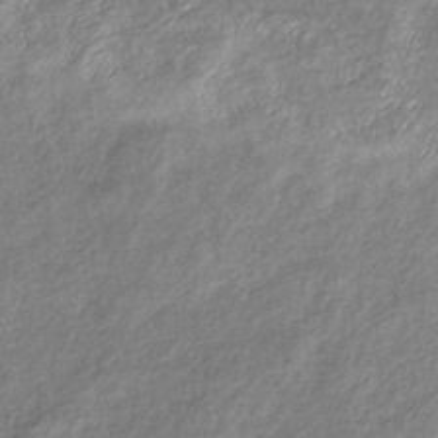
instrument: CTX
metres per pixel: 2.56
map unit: eHb
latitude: -39.9367
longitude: 81.3888
